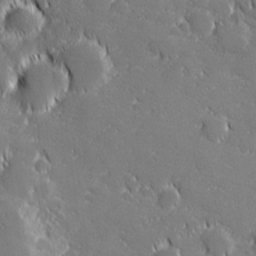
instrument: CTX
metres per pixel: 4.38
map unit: lHvf
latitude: 27.1970
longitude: 142.9352
